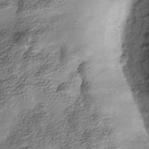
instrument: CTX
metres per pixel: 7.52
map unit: Nhe
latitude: -38.9920
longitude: -117.0270
